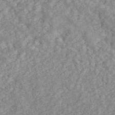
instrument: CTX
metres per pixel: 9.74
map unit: ANa
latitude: 45.8772
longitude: 26.2550
